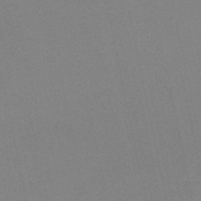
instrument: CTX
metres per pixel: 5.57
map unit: HNb
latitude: -49.2187
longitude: -52.4034
